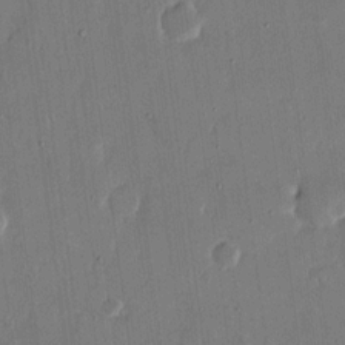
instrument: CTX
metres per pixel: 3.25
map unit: eHh
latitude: 14.5924
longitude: -69.3482
